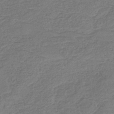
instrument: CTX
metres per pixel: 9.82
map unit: eHb
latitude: -36.2928
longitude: 81.7856
